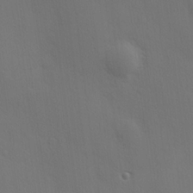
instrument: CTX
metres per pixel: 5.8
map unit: Hve
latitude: 19.0458
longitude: 150.7274
